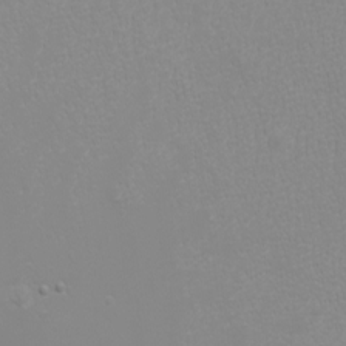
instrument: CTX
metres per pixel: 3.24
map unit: Nhu
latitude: -4.6707
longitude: -74.0822
